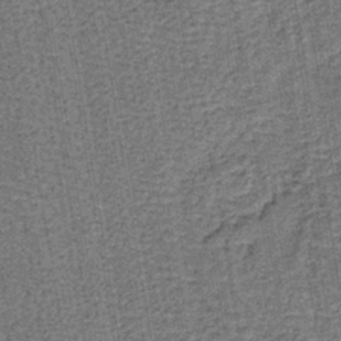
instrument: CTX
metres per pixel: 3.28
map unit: lHb
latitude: -39.9556
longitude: 60.5196
